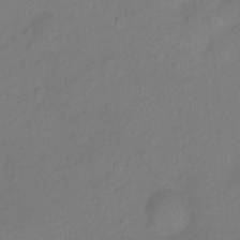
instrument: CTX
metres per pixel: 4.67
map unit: Ht
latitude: -8.6896
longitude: -21.8206
